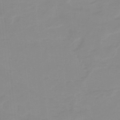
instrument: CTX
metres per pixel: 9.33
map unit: HNb
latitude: -34.1417
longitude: 57.8422
